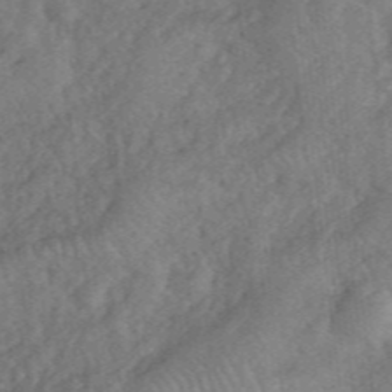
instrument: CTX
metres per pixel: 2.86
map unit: eHh
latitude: 39.6883
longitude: -55.9150
